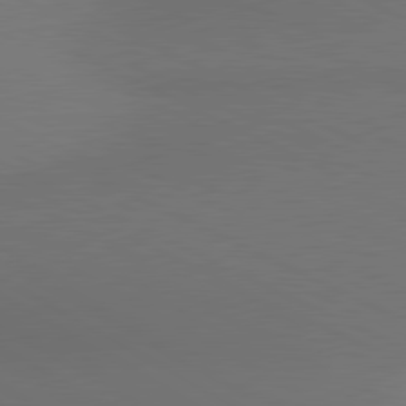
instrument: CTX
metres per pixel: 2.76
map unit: lApd
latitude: 80.9325
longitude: 137.5210
